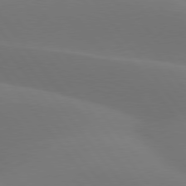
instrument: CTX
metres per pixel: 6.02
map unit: lApd
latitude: 77.6127
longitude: -52.3467
